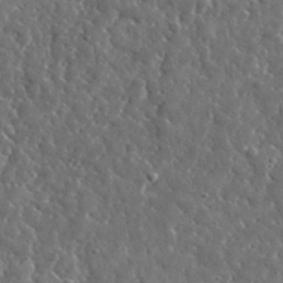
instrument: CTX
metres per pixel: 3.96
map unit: lHvf
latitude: 35.6882
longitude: -87.9906
